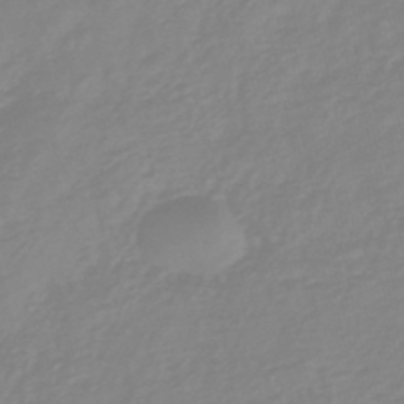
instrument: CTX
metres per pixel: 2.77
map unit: eHb
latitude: -45.4265
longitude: 82.5574
